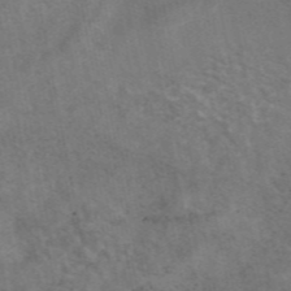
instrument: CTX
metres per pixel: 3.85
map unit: eAb
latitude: 47.0837
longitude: 127.4454
